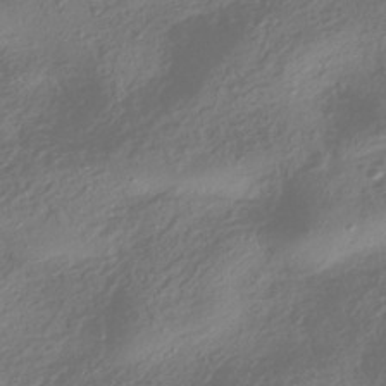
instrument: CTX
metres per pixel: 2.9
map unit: HNhu
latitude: -42.1605
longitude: 106.4818
